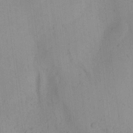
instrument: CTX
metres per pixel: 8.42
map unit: Ave
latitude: 21.5560
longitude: -137.9528
